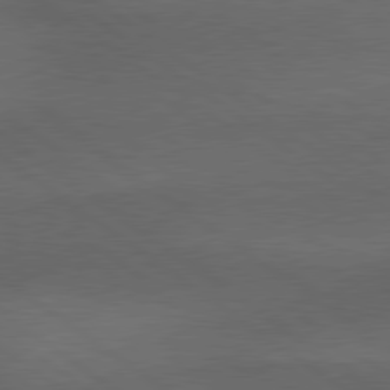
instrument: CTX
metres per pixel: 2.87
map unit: lApd
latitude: 79.6316
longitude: -176.9513
